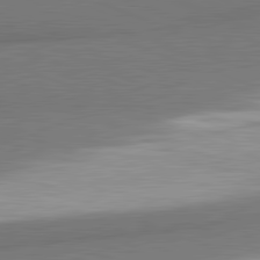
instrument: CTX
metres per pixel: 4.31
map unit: lApd
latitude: 81.6694
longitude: 164.2740
